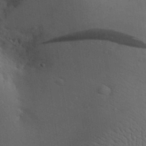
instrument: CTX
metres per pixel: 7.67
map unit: Aa
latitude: 29.4426
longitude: -144.7246
